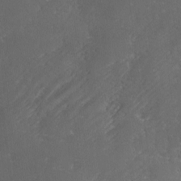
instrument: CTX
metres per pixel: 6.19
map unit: Ave
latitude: 1.6505
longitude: -111.5560
